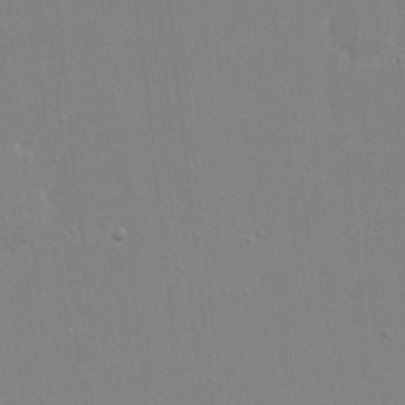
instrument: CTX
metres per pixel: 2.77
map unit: eHh
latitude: 20.0444
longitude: -72.8002
